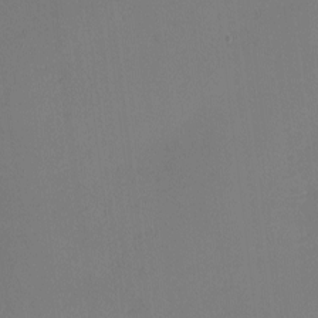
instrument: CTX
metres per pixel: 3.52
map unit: eHh
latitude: -3.2564
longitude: -79.6316
